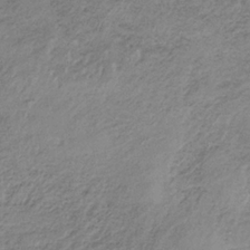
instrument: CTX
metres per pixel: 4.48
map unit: HNb
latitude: -33.6344
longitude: 61.5399
